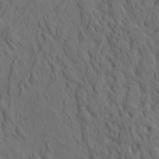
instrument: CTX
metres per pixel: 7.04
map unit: eHh
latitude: -2.1038
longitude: 17.9178
